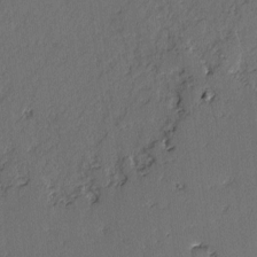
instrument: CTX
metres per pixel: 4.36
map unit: lAvf
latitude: -2.9919
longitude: -106.8569
